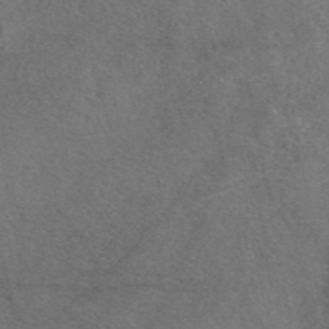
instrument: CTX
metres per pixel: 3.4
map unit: eAb
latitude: 47.4805
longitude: 110.7463
